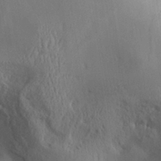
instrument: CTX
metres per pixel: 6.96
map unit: Aa
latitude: 29.6883
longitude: -131.9717
